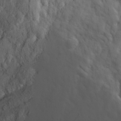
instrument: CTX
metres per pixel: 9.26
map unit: Ave
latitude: 23.3671
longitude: -133.2537
